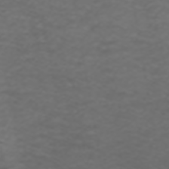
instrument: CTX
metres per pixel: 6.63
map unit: ANa
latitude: 39.3482
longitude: 24.1984
